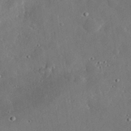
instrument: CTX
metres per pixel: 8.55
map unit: lHvf
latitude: 32.4223
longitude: -85.0648
